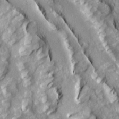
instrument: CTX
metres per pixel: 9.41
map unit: Ave
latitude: 14.8002
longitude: -131.2159
